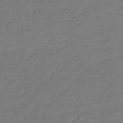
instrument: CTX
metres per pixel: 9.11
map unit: lHb
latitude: -43.9556
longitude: 70.6141
